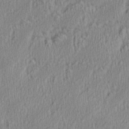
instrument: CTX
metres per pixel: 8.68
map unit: Aa
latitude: 28.2522
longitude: -137.2348
